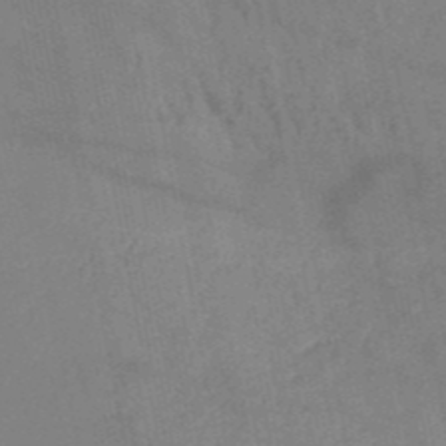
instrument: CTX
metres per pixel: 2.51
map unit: HNb
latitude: -52.0094
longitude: -50.4412
